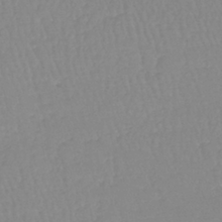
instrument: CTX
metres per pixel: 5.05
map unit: lHb
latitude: -40.0472
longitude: 67.3510
